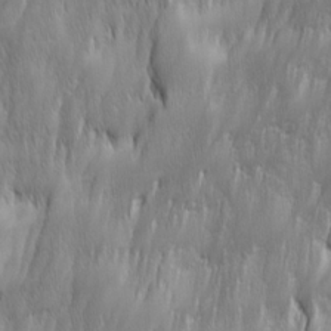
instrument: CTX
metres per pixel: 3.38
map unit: Ave
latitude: 15.2726
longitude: -135.4615
